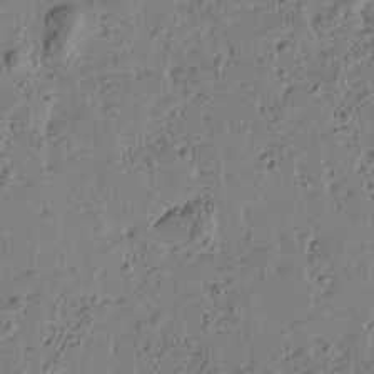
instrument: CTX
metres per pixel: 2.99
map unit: Htu
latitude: -2.0472
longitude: -175.8772
